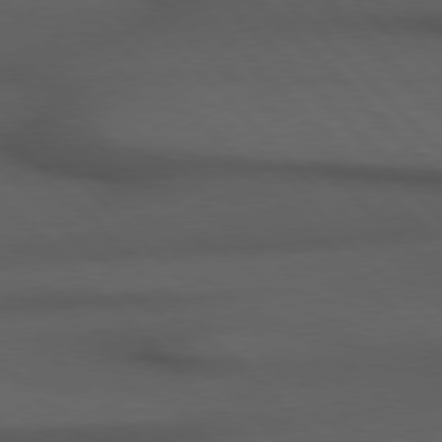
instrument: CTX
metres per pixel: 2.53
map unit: Hpe
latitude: 77.0080
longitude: -155.8394
